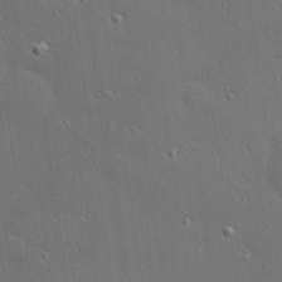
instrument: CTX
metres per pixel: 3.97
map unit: Hve
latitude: 27.9150
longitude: -90.9703
